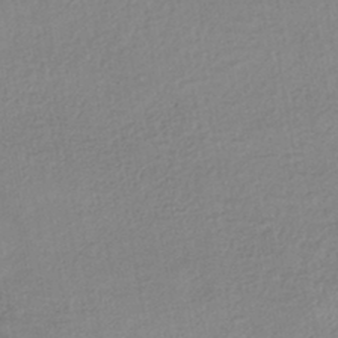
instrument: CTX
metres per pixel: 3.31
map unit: HNhu
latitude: -44.1417
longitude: 95.7477
